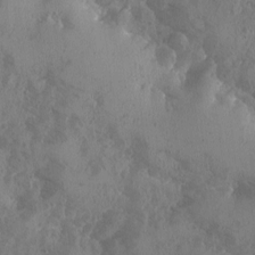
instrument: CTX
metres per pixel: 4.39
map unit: Ave
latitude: -10.0283
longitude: -118.1389
